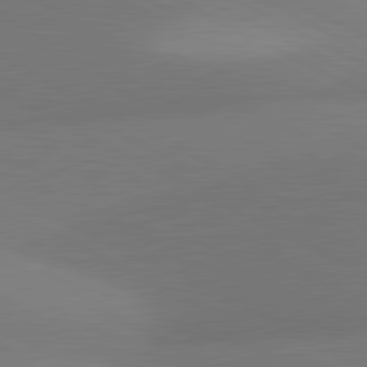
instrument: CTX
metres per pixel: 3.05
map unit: lApd
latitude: 80.9892
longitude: 127.4643
